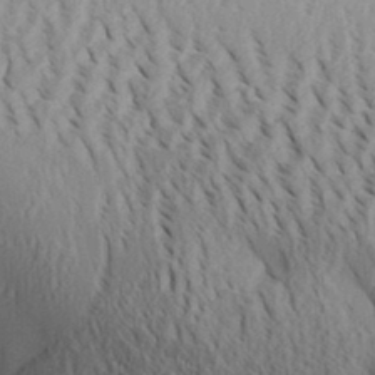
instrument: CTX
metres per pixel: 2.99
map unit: Aa
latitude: 30.8191
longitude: -139.8961
